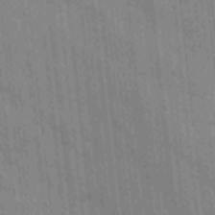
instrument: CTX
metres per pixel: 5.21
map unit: Ave
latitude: -10.1606
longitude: -123.1403
